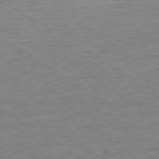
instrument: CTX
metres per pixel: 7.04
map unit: Hpe
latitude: -79.5021
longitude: 10.7652
